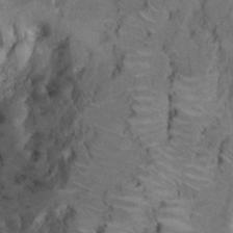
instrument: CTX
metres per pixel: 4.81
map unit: Ht
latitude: 12.1389
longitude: -31.9528
